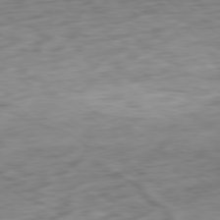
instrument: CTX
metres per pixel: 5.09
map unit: Ap
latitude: -80.4818
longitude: -69.9339
